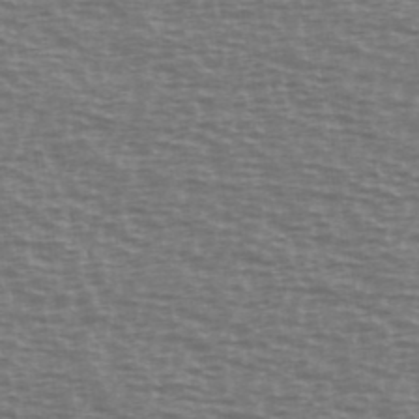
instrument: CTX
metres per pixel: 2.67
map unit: Ave
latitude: 38.4223
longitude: -113.0080
